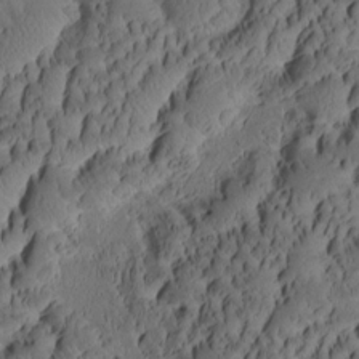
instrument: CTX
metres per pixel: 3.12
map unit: eHh
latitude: -1.6344
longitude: 15.7100
